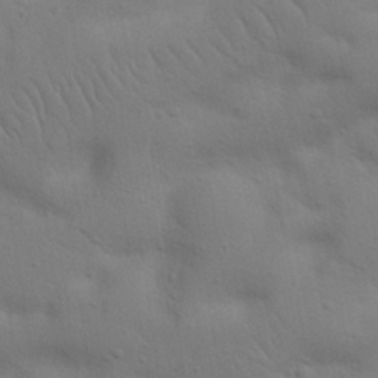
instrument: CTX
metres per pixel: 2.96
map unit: Nhu
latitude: 23.1592
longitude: -73.6127
